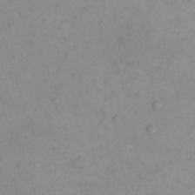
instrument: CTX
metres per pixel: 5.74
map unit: eHh
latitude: 21.5182
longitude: -64.9325
